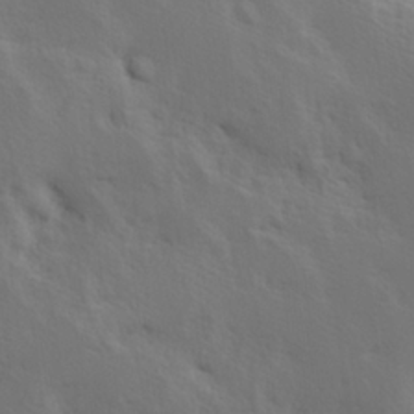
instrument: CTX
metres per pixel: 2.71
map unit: Hve
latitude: 25.2725
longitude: 145.4454
